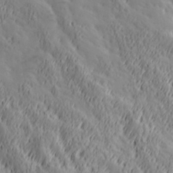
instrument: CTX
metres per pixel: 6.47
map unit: Hve
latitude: 32.4412
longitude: 149.5399
